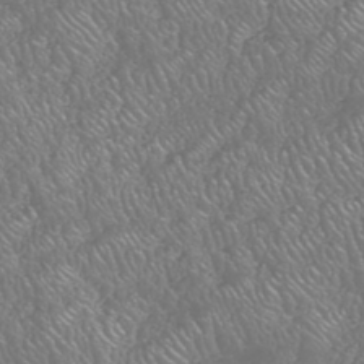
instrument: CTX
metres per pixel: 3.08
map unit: HNhu
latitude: -46.8975
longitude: 29.9367
